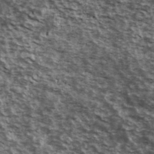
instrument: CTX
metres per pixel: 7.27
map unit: Ave
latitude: 39.9717
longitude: -108.3656
